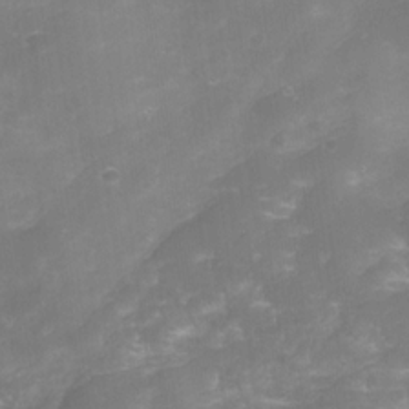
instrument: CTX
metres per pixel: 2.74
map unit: Nve
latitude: -27.6155
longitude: -148.9325
